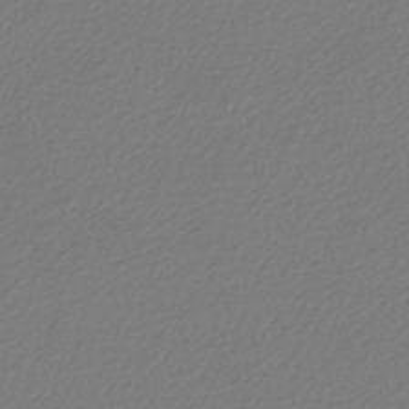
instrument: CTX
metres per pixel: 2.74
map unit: lHb
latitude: -47.0297
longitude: 63.7099
